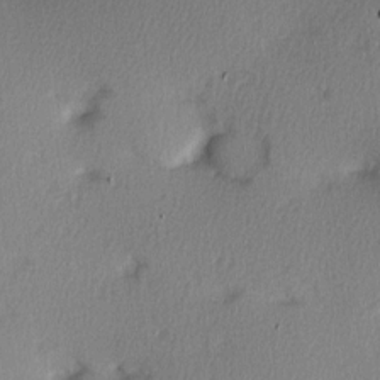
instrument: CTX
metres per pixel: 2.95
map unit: Hve
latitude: 13.5938
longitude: -90.4601
